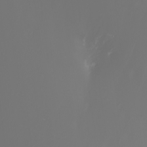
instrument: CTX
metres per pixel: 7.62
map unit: Nhu
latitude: -6.6329
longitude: -90.7057
